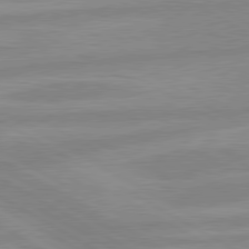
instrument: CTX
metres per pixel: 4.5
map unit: lApd
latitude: 80.2145
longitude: -168.3090
